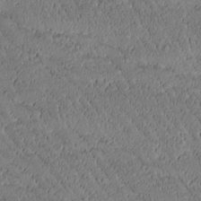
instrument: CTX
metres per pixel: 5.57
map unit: Htu
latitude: -2.5573
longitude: 176.4251
